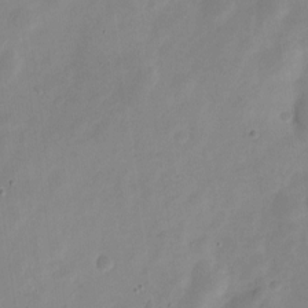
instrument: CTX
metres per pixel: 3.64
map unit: Nve
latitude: -21.1998
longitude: 107.8801
